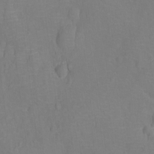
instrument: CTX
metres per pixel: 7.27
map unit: Ht
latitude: -12.9353
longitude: -24.6490
